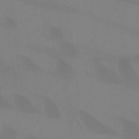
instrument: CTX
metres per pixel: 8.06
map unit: Ht
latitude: -14.4251
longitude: -53.6127
